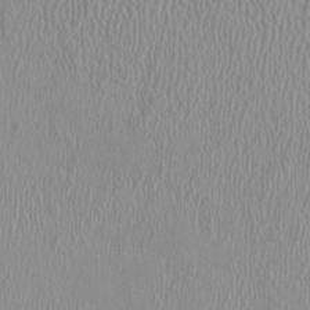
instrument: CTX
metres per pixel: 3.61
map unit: HNhu
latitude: -1.2376
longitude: 1.8423
